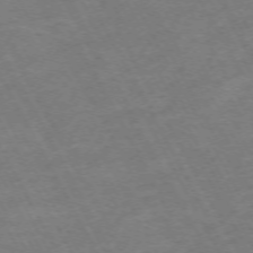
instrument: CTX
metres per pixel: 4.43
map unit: Hpe
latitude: -71.7478
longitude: 8.5574
